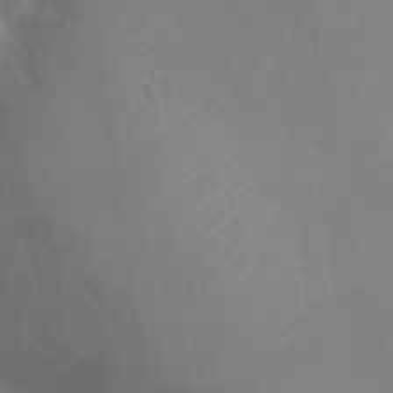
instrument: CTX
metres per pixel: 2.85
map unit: Ht
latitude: 10.9325
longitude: -40.5923
